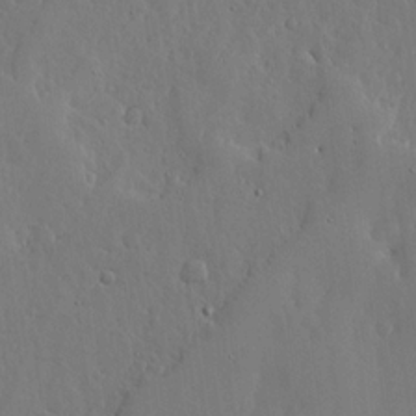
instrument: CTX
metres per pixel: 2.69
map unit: lHvf
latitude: 17.8583
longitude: -114.3845
